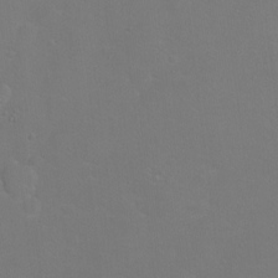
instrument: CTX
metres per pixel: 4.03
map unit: Ht
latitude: 0.4034
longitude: -35.7638
